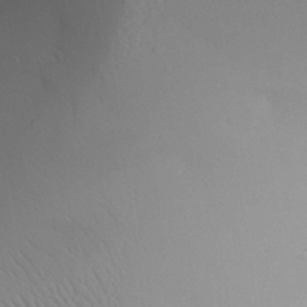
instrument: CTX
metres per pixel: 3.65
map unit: Aa
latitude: 31.1970
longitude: -141.1403
